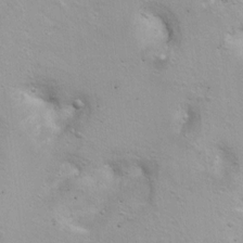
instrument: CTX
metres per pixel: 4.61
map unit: Ht
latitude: 5.9150
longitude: -29.3670
